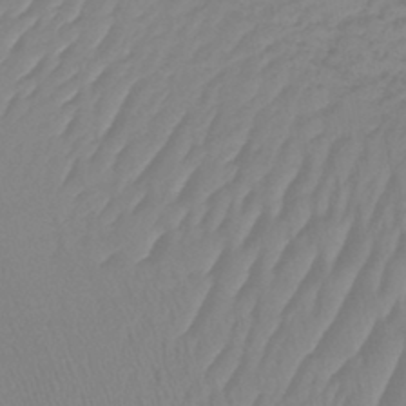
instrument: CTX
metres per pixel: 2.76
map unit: lHb
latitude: -42.1605
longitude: 59.5966
